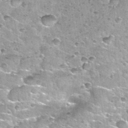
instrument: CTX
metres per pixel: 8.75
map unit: Nhu
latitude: 32.7057
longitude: -52.7624
